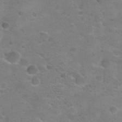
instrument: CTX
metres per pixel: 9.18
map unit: Hto
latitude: 22.6868
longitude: -50.0633
